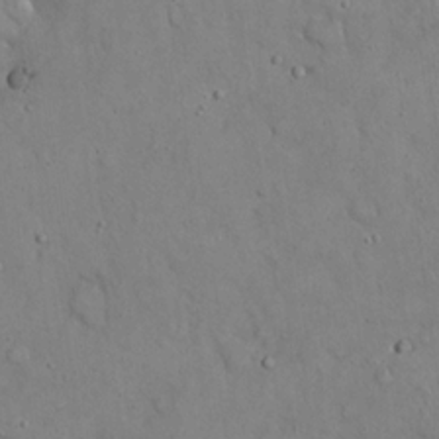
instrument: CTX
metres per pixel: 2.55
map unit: eHh
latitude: 19.6882
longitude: -60.4412
